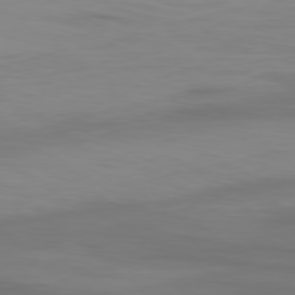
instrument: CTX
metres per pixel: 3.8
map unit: Ap
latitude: -79.1620
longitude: -95.8584
